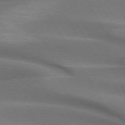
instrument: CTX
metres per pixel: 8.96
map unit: lApd
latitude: 73.8206
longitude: -51.6316
